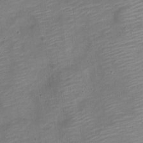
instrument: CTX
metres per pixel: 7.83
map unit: Nve
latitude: -18.3495
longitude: 109.5588
